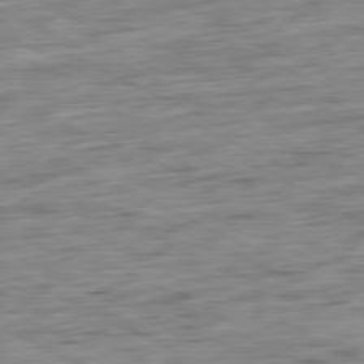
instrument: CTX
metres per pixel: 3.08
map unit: Ap
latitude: -81.1242
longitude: -72.4034
